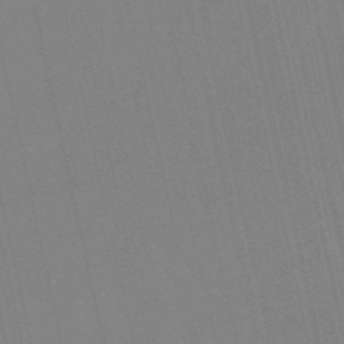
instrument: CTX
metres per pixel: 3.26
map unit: eHb
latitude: -49.9367
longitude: 76.9353
